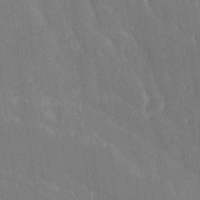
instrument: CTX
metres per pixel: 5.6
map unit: Ave
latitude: 20.2523
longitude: -136.6680
